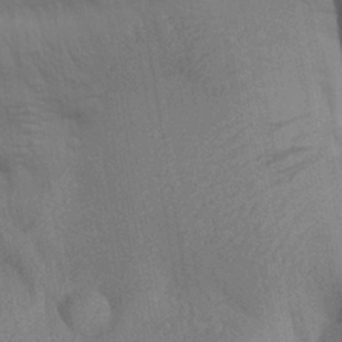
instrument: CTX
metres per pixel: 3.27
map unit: Aa
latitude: 27.7261
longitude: -138.7813
